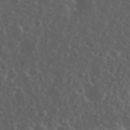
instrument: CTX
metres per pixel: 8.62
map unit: eHh
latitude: 34.8569
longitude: -59.6883
